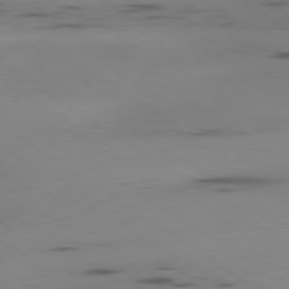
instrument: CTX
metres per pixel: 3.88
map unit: Ap
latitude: -79.6910
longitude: -62.4790
